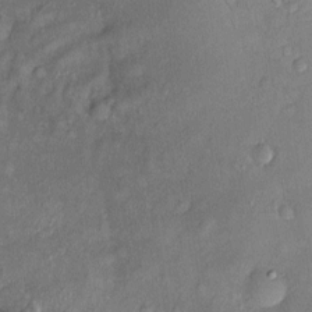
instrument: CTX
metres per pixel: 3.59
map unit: Htu
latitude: -5.6155
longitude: 157.7666
